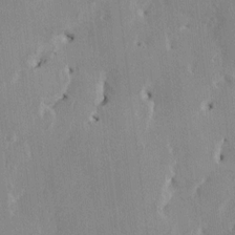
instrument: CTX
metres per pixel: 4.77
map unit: HNhu
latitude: 1.0269
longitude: -5.2915
